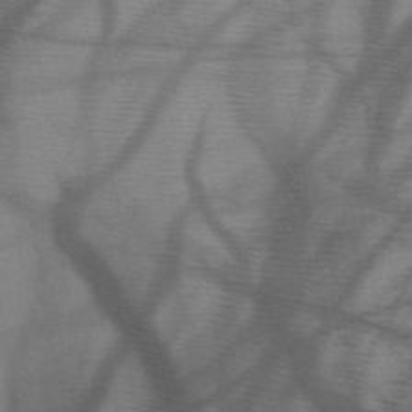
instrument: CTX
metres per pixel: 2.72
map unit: HNb
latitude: -47.5021
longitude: -40.9324
